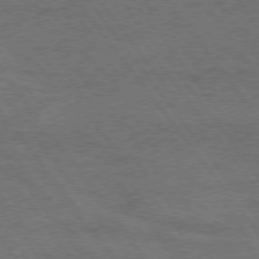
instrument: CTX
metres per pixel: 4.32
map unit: Hpe
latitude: 74.5546
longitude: -152.7435
